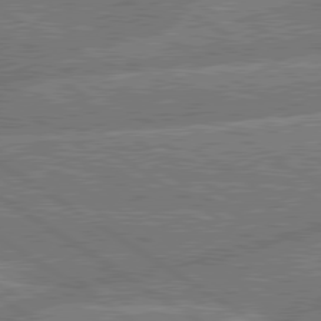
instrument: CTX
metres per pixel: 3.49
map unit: lApd
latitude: 79.9528
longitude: -157.4804
